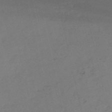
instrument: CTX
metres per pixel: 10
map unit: HNb
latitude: -53.9745
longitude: -41.8772
